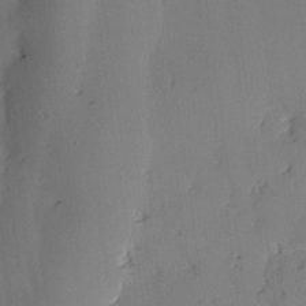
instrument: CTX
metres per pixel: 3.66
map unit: lAvf
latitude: 25.6316
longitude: -112.2711
